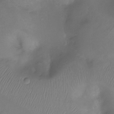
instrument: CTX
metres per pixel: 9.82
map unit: Ht
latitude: -11.8045
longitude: -45.3859
